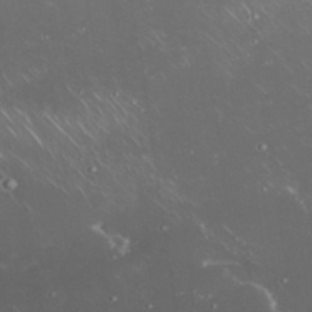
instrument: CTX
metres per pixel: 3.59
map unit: eHh
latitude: 34.3089
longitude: -64.4034
